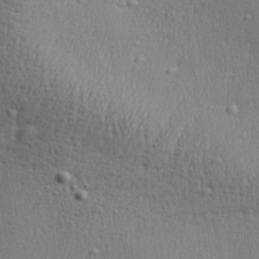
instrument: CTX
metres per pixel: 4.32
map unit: Aa
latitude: 28.2144
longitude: -138.3278
